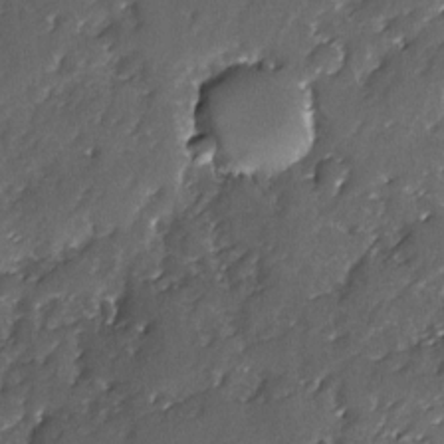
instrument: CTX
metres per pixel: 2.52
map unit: Ave
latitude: -7.8044
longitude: -117.8017
